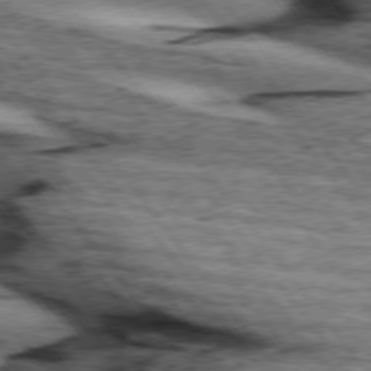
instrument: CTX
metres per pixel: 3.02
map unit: lApd
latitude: 75.6316
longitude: -81.5749
